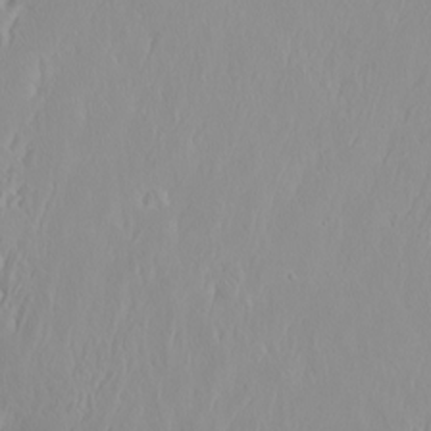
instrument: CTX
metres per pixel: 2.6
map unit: Htu
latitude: -6.6140
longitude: -71.3293
